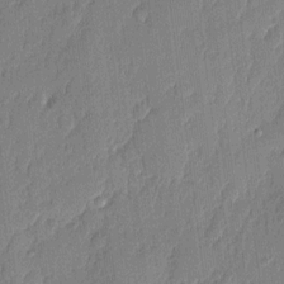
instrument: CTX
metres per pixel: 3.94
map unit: eHh
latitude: 5.0080
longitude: -76.5923
